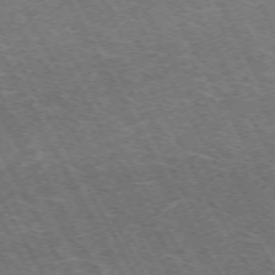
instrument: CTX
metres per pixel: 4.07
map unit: Hpe
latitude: -72.0472
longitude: 12.0850
